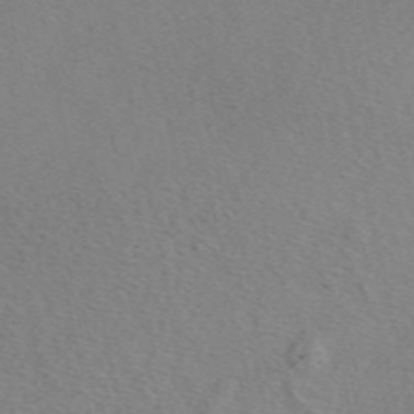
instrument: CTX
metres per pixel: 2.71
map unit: eAb
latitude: 48.6679
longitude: 107.4077
